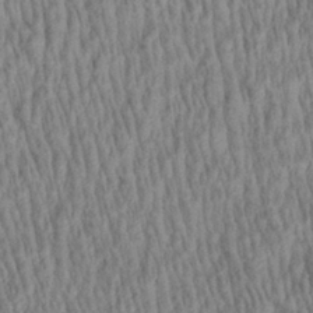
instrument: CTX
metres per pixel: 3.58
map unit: Aa
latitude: 29.1403
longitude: -138.1956
